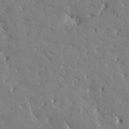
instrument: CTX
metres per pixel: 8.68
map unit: Htu
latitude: -1.7100
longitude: 175.6532
